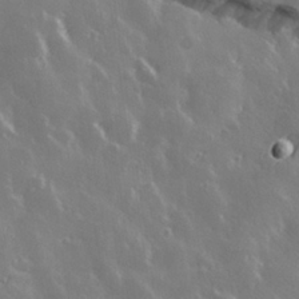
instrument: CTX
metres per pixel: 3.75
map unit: Hve
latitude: 28.4223
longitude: 146.8219
